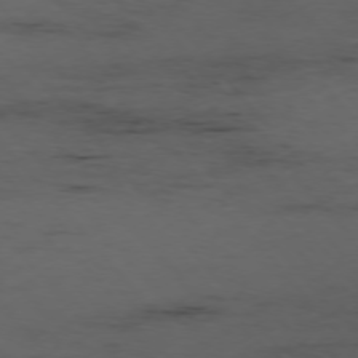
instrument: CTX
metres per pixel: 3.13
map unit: Ap
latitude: -76.0661
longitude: -91.0081
